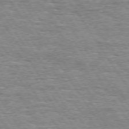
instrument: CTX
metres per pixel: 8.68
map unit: Hpe
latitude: 74.6113
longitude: -137.9528
